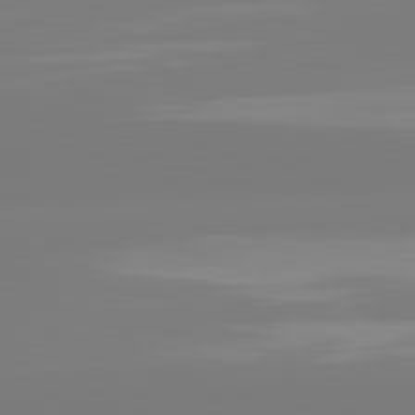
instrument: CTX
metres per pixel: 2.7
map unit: lApd
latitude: 81.6505
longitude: -159.2159
